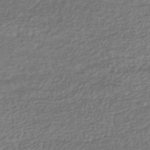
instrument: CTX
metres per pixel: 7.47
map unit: lHb
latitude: -38.8597
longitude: 69.9367
